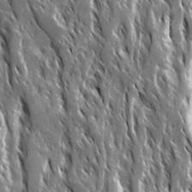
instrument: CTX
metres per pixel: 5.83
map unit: Ave
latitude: 15.2348
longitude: -133.0458
